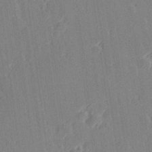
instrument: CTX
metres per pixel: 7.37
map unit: Hve
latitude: 27.2348
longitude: 145.3888
